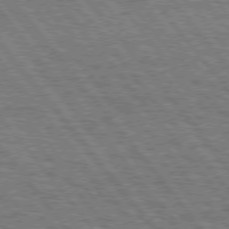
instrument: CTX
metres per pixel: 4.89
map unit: Hpe
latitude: 75.2348
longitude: -153.4616
